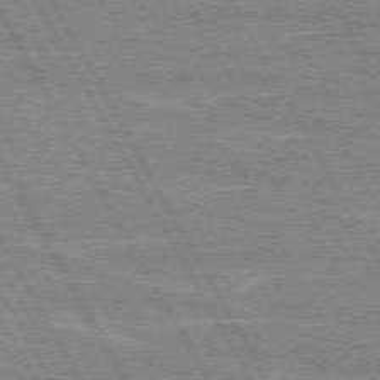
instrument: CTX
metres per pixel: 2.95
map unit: lApd
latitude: 72.5357
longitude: -55.1403
